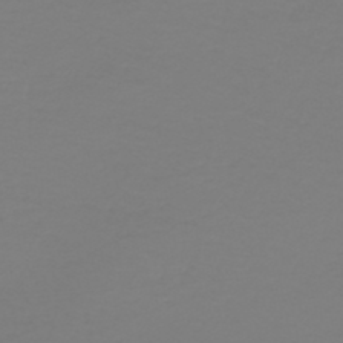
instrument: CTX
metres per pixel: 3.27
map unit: HNb
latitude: -45.9178
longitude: 54.2929
